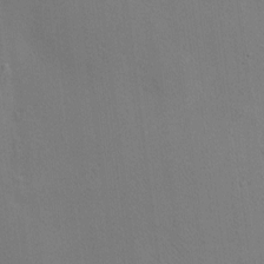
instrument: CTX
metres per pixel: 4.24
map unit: HNhu
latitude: 12.7813
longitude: 9.6911
